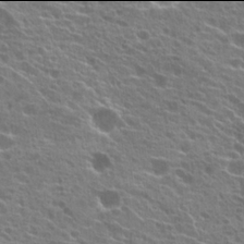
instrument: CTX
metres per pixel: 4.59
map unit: Hto
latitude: 21.9906
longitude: -40.1199
